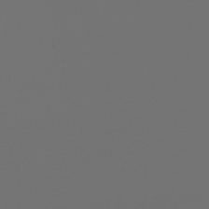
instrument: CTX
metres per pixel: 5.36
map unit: HNb
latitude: -47.2376
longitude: 56.4062
